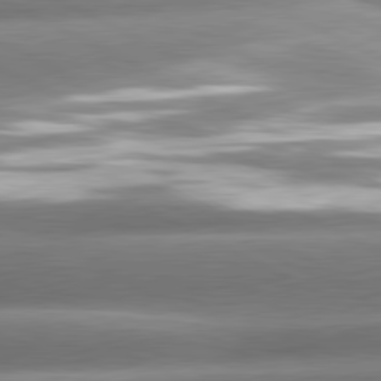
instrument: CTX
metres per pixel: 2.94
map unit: lApd
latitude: 80.9703
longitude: -158.8947
